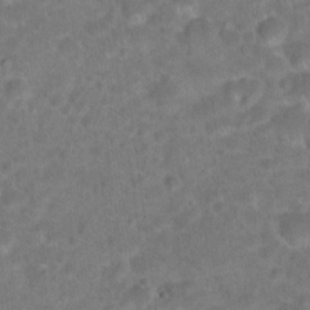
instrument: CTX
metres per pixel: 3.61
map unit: Hto
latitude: 18.2144
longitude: -40.5167
